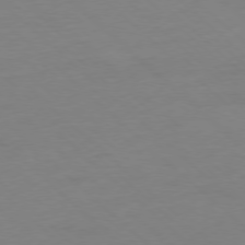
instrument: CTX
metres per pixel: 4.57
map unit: Ap
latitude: -77.9367
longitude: -57.4804
